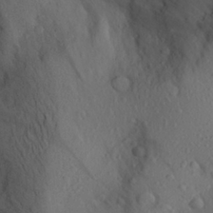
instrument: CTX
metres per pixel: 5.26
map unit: Aa
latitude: 26.3467
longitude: -147.8584
